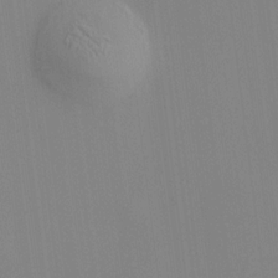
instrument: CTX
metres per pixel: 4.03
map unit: HNhu
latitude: 10.9703
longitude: 10.1417
